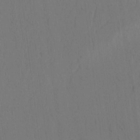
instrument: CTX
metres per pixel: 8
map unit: lAvf
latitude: 8.8002
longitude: 164.8408
